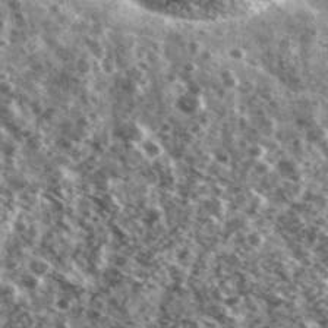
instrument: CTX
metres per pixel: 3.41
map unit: Ave
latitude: 40.8569
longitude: -106.2145
